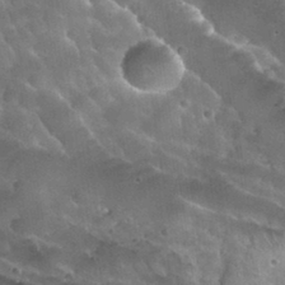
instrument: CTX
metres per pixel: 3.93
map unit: Nhu
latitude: 30.9136
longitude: -54.3089
